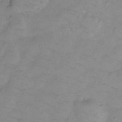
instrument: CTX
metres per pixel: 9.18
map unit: Ht
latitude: -9.1053
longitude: -35.8772
